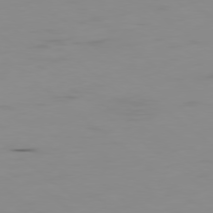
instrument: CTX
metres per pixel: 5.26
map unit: Hpe
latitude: -79.0486
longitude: 15.9178
